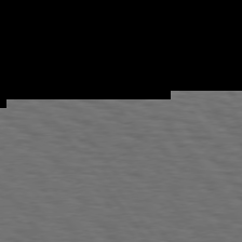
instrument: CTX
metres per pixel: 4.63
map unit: Hpe
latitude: 75.2915
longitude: -133.0647
